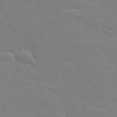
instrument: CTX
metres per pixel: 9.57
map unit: lHvf
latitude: 27.1592
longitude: 143.4454
